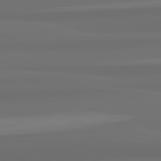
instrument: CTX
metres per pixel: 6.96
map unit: lApd
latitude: 82.8191
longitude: 164.5007
